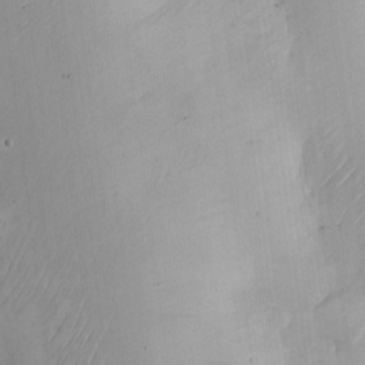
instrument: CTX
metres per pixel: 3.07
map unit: eHh
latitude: -8.9353
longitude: -66.2522
